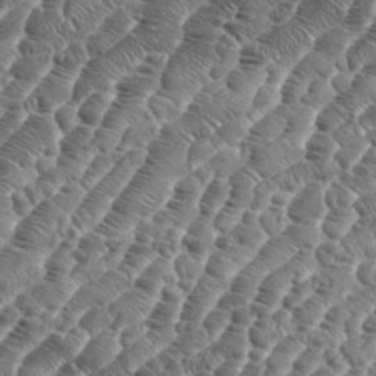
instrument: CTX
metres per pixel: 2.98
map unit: eHh
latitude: 36.5735
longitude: -136.9136
